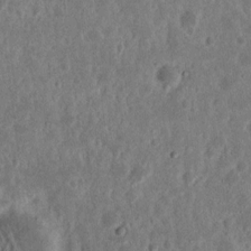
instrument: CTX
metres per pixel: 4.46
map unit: Nhu
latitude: 15.1970
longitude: -73.5938
